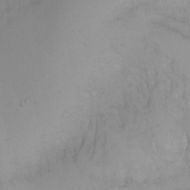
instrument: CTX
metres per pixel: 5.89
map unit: Aa
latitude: -3.4454
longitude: -71.9528
